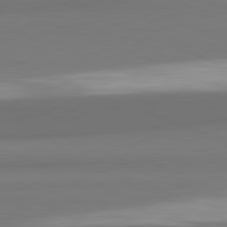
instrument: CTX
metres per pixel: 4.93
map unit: lApd
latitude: 82.1766
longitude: 171.0864
